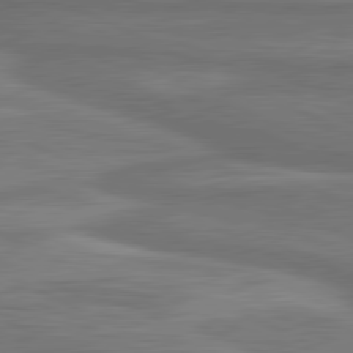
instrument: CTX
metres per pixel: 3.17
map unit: lApd
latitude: 81.3859
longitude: 172.4629
